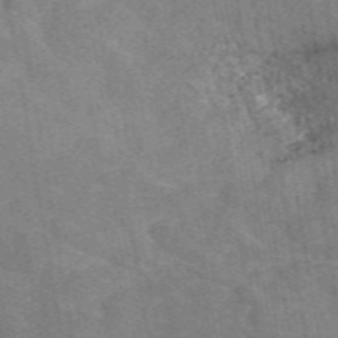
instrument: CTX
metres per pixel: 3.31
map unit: eAb
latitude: 49.8205
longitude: 116.0094
